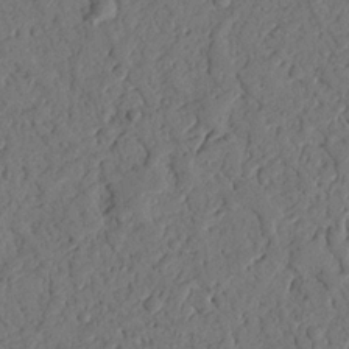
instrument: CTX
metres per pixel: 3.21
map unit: Nhu
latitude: 19.6505
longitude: -77.8772
